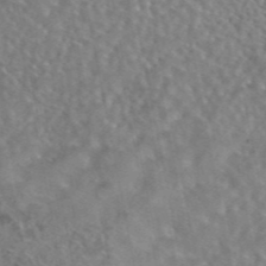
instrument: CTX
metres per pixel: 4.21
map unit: eAb
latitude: 44.6679
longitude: 107.7667
